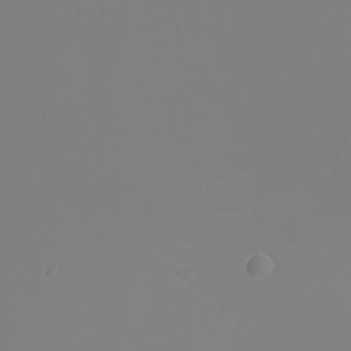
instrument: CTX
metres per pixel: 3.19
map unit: eHh
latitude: -2.2739
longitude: -75.8961
